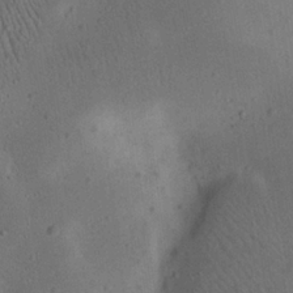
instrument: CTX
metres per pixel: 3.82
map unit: eHh
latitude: 23.1025
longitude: -70.2900
